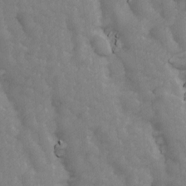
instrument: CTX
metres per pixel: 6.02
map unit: Ave
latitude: 13.6883
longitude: -105.1781
